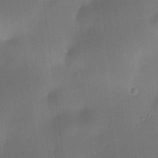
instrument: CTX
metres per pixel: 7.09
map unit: HNhu
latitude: 8.4412
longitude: 8.3117
